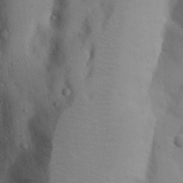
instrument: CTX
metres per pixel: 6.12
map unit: Nhu
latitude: 20.4601
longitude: -73.8962
